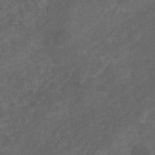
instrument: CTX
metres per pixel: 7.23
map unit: eHb
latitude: -32.5007
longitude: 71.4266
